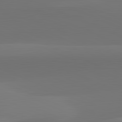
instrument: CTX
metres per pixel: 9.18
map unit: lApd
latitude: 81.9150
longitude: 128.2173
